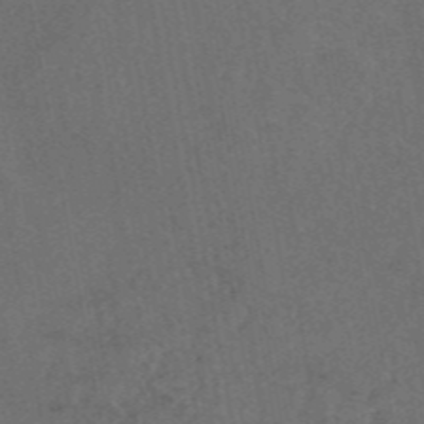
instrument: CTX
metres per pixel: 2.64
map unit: eAb
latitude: 45.2348
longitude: 115.9367
